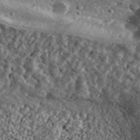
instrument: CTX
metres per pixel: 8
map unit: Ave
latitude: 40.3845
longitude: -111.5560
